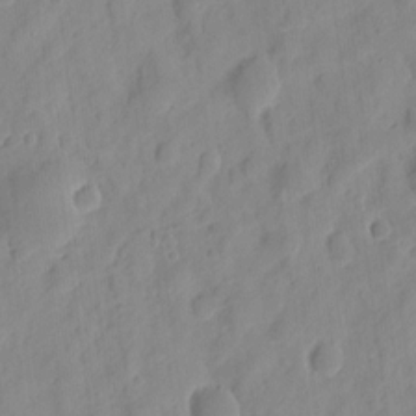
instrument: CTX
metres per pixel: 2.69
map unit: eHh
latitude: 8.2523
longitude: -74.5924
